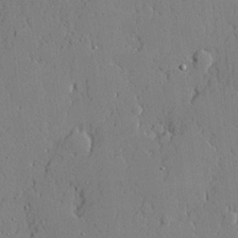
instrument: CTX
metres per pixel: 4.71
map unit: lHvf
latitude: 20.6869
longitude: 143.7477
